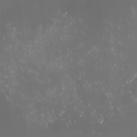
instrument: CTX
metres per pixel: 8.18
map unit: lHvf
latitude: -13.4455
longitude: -103.6883
